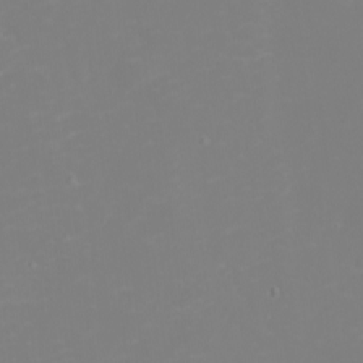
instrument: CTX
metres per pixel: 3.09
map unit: eHh
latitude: -2.5762
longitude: -75.4993
